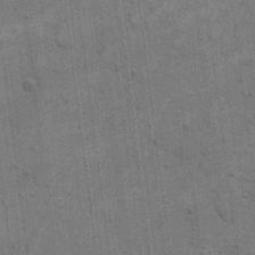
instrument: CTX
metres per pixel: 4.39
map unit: eHh
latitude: 13.5560
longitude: -65.6505
